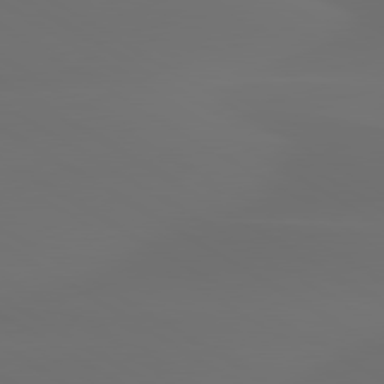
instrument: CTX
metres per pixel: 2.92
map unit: lApd
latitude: 80.1956
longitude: -85.1970
